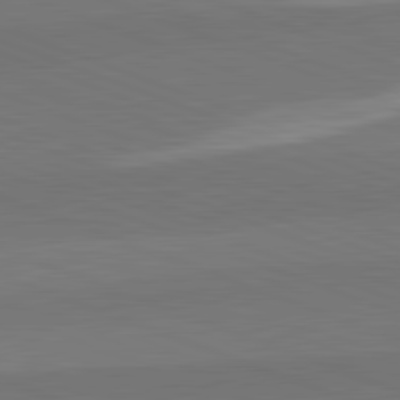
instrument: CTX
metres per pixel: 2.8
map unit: lApd
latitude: 82.1955
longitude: 136.7463
